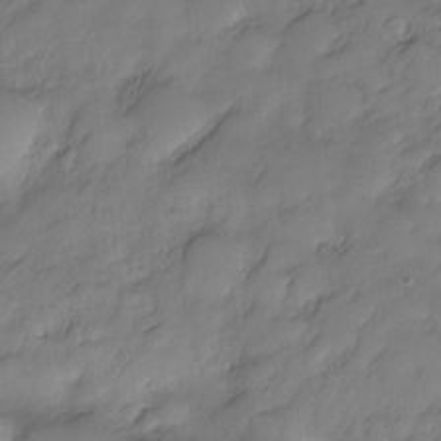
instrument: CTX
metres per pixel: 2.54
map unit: Nve
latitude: -26.5384
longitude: -149.3482
